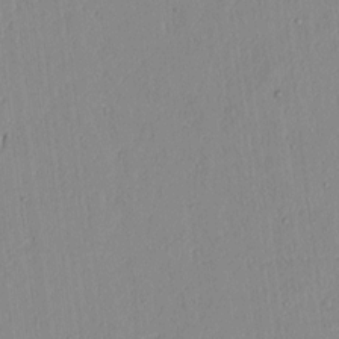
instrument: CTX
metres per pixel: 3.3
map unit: lAvf
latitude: 7.1403
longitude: 168.0850
